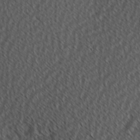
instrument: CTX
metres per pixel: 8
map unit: Hve
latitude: 2.3656
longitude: -121.1215
